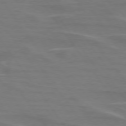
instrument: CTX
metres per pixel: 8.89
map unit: lApd
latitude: 74.6868
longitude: -62.0633
